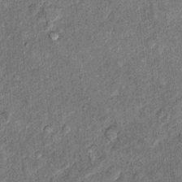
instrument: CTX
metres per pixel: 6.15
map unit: Hto
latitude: 10.7624
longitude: -37.5182
